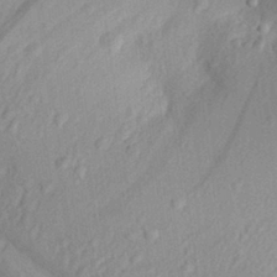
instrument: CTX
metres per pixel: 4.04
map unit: Aa
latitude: 30.1956
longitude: -135.7827
